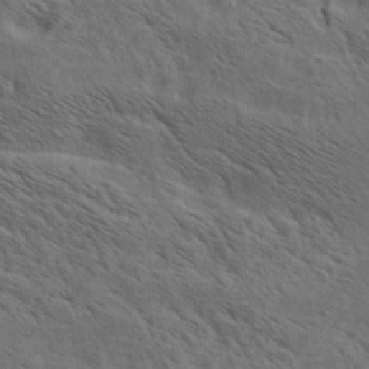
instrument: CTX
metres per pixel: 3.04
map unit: lAa
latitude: 19.8772
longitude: -139.5371
